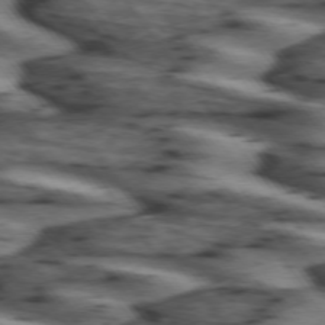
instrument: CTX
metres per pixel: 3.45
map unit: lApd
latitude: 74.1767
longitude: -72.1956
